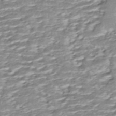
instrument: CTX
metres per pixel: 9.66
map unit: ANa
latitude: -44.4629
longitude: 104.6896
